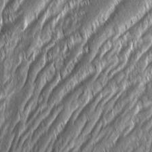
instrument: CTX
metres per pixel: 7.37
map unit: Aa
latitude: 8.2334
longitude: -131.0459
